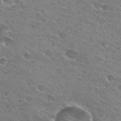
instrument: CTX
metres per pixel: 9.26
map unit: Hto
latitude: 31.1592
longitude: -45.6316
